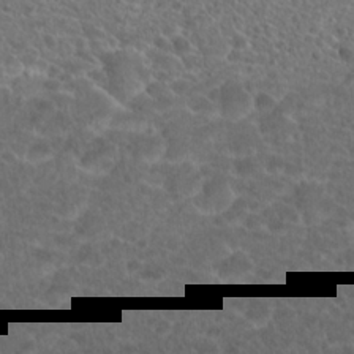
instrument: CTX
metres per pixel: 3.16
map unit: Hto
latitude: 19.5560
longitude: -40.6490
